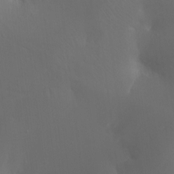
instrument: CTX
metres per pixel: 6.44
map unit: Ht
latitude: -12.2929
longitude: -44.6490
